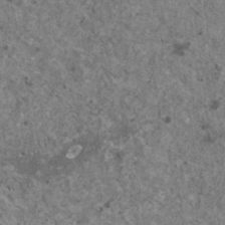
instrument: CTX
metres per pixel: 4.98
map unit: HNhu
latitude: 2.3278
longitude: 4.5951
